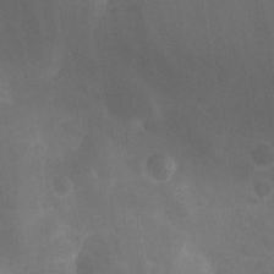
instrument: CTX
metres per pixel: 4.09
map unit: Nhu
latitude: 27.1214
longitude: -56.5545
